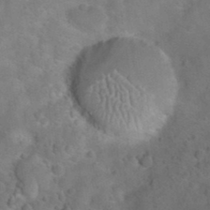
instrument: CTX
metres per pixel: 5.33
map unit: Hto
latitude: 20.5168
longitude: -49.8772
